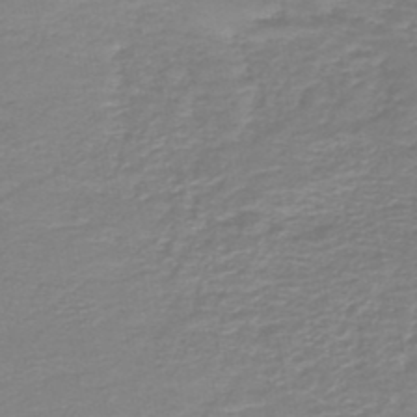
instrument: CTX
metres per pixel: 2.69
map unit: HNb
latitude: -45.9367
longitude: 52.4818
